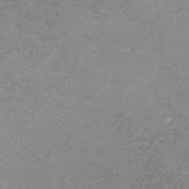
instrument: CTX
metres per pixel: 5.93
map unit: HNb
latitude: -33.0109
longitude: 58.4817
